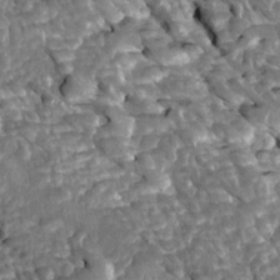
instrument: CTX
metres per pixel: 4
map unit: Htu
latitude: 1.4804
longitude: 142.4817
